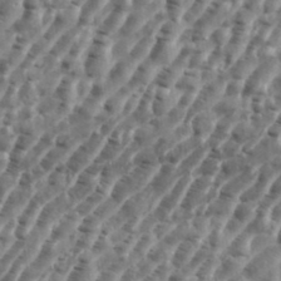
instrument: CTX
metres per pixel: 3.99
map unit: eHh
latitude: 35.8961
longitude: -135.6127
